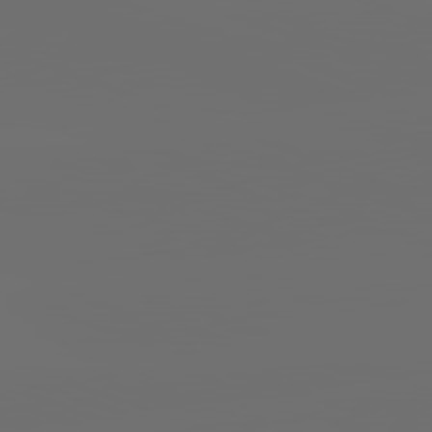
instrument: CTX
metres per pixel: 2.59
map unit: lApd
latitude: 82.0255
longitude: -152.2334
